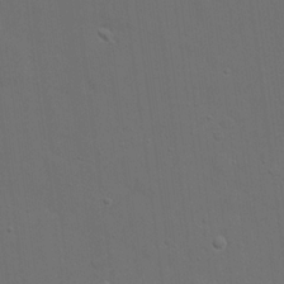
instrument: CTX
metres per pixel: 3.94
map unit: eHh
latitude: 19.5938
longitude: -66.2144
